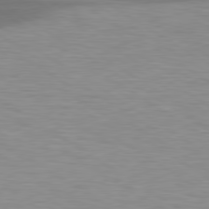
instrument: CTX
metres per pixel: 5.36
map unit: lApd
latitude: 79.4427
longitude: -87.7827
